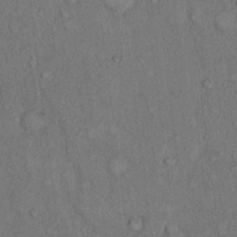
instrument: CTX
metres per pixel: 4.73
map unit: Hto
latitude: 10.1011
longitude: -59.1781
